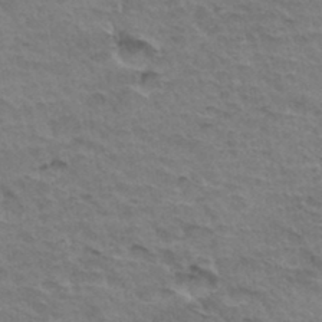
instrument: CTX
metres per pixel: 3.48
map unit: Hto
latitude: 35.0836
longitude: -43.9528
